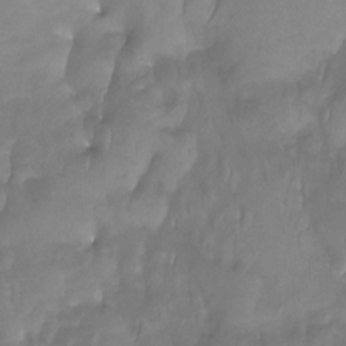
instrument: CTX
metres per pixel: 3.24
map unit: Htu
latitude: -15.7856
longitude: -46.3090
